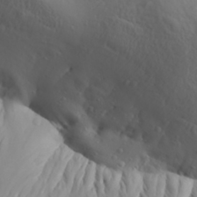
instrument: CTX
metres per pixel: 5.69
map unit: Aa
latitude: 30.3845
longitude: -132.7246
